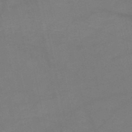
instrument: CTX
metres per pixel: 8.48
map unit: HNb
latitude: -51.5399
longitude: -42.9892
